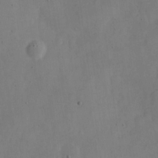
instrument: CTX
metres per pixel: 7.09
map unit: Nve
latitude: -25.4265
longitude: 107.3510
